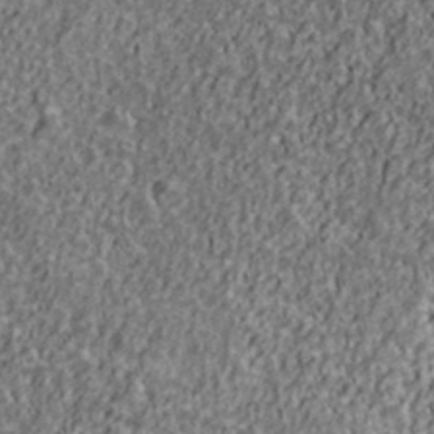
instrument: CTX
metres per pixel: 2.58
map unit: Ave
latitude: 41.1781
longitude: -111.8961
